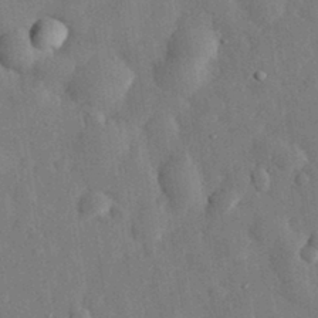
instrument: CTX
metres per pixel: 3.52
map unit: eHh
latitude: 31.6694
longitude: -77.7827
